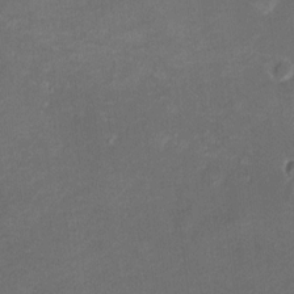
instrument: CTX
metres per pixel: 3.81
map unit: HNhu
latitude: 6.7813
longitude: 5.6344
